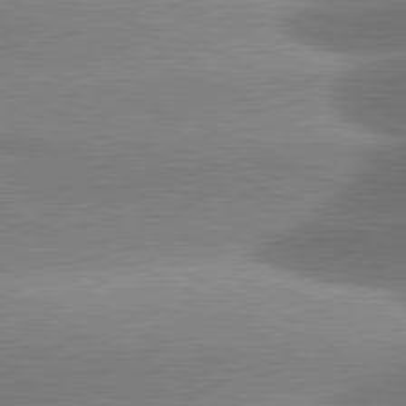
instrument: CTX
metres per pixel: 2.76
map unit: lApd
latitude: 81.5371
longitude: -159.8394
